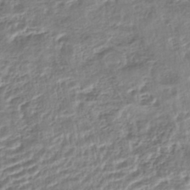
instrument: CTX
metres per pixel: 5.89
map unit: HNhu
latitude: -44.3117
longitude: 103.5210
